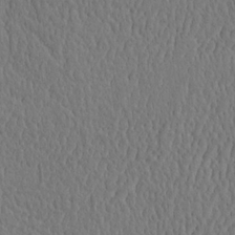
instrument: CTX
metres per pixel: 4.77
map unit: eHh
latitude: -2.5762
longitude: 15.3321
